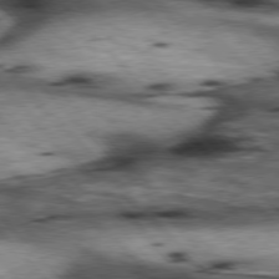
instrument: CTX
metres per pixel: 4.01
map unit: lApd
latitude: 77.0080
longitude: -49.6127
